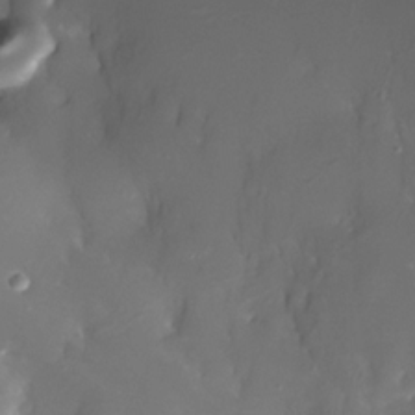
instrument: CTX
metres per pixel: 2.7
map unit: Nhe
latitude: -32.5007
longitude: -116.0255
